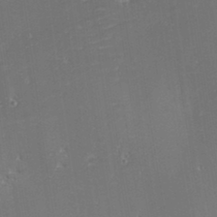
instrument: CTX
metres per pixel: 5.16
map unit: eHh
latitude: -2.2172
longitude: -81.6505
